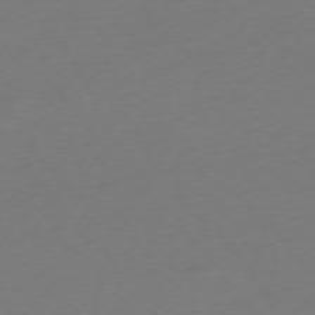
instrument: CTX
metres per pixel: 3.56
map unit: Ap
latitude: -74.9920
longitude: -72.1200
